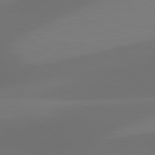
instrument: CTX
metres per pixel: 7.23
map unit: lApd
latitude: 81.2726
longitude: 128.9353
